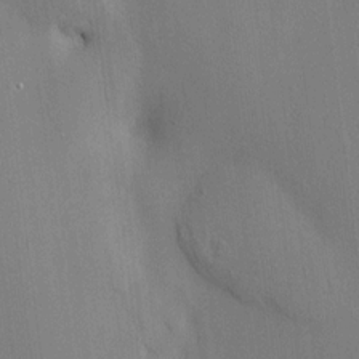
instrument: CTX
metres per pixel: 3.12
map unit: HNhu
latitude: 13.6694
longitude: 12.0283
